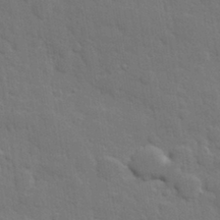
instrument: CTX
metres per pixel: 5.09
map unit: Hve
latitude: 24.7813
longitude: 150.2739
